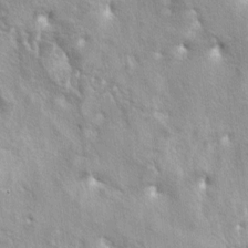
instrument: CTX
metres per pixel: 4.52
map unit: lAa
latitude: -5.8989
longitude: -125.6316
